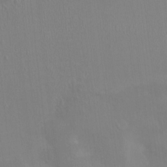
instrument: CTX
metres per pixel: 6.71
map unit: HNhu
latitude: 5.0458
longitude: 4.4440
